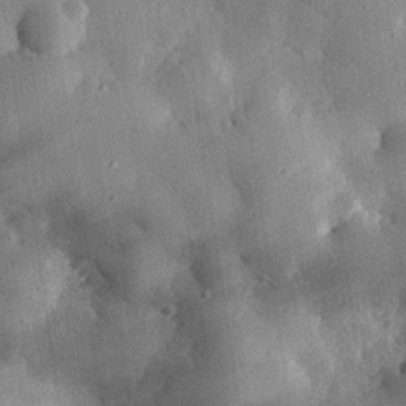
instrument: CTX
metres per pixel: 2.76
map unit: eHh
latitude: 30.7436
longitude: -80.2333
